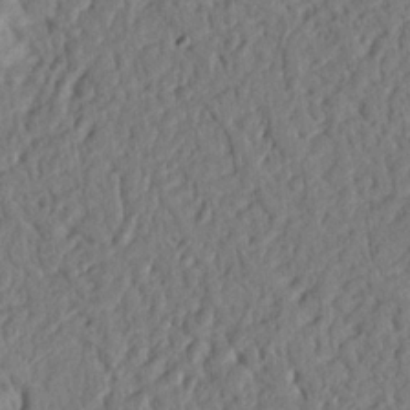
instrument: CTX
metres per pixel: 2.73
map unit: Nhu
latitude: 19.0269
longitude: -78.0255
